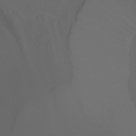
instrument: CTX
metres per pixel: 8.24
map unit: Ht
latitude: -3.5966
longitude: -61.5749
